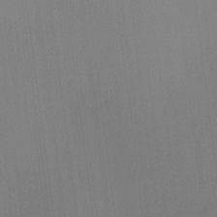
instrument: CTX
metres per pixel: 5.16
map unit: HNhu
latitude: 10.3467
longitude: 15.8990
